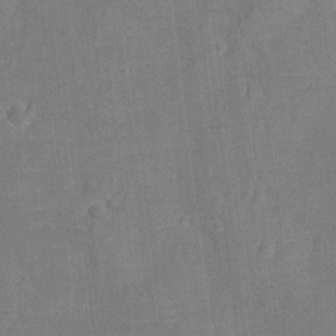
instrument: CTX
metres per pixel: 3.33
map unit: Ht
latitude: -11.5021
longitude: -25.2348
